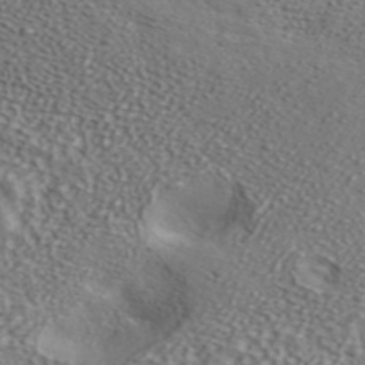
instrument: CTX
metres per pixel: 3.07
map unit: ANa
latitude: 45.1025
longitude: 44.6141
